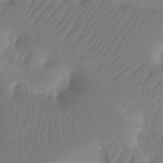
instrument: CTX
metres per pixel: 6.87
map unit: Ht
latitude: -10.0094
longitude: -34.2900
